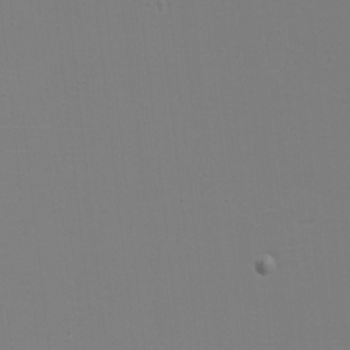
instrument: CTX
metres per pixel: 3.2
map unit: eHh
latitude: -5.9745
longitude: -83.4426
